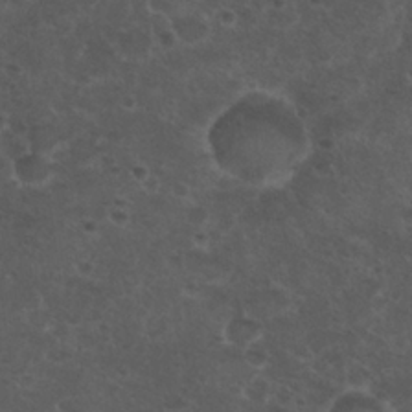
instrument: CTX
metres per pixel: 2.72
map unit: Nhu
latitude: 26.1389
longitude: -50.9513
